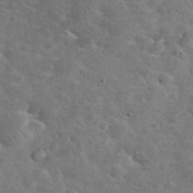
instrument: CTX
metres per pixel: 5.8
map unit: eHh
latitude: 36.7435
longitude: -66.9513
